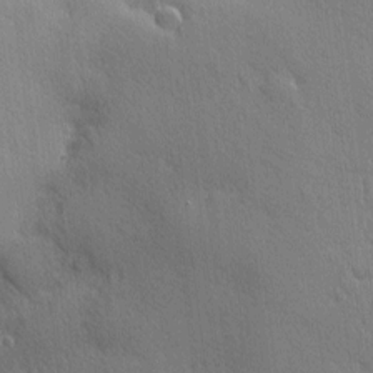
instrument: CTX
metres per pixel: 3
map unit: Nhu
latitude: 1.8016
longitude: -75.1403
